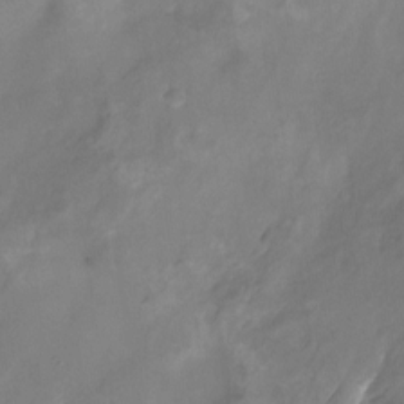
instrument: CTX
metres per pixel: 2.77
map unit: Nhu
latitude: -23.0487
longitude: -71.3104
